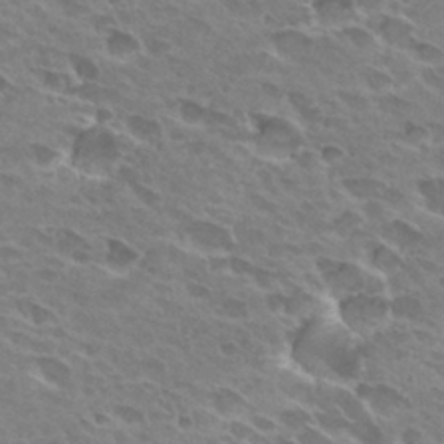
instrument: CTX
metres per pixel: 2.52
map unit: Hto
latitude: 29.6316
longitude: -42.4601
